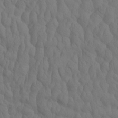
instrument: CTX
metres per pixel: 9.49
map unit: eHh
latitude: -0.5952
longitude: 15.0298
